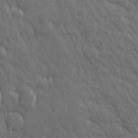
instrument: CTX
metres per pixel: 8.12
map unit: Hve
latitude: 26.1767
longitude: 145.3699
